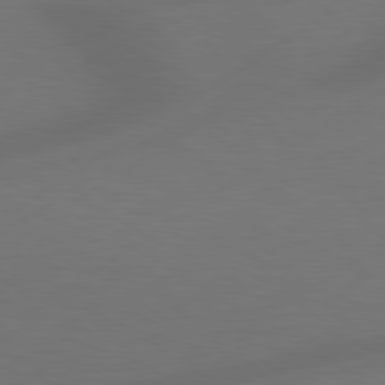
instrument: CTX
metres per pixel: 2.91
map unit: Hpe
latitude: 78.5546
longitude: -127.9906
